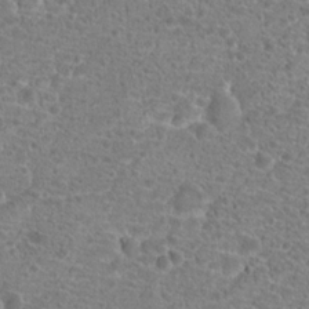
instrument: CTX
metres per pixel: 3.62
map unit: Hto
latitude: 19.8961
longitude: -42.0255
